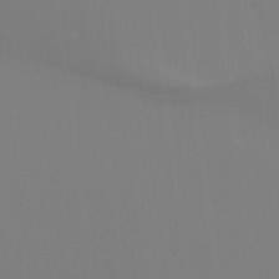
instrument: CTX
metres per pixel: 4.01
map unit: Htu
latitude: -13.9556
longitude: -44.5168
